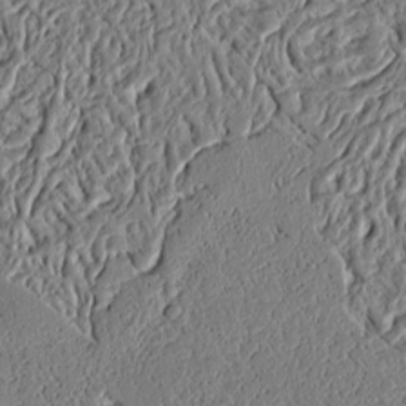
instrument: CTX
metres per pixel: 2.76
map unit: Ht
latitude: 10.3090
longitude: -75.3293
